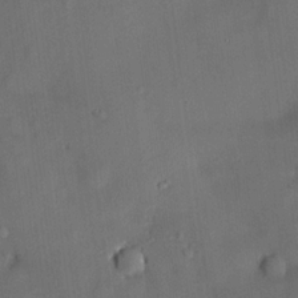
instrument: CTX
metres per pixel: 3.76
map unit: HNhu
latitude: 14.8191
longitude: 11.1620
